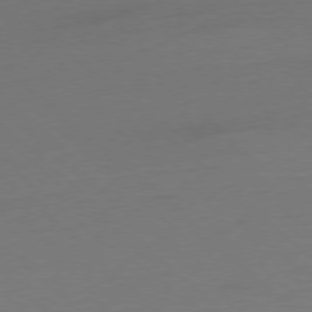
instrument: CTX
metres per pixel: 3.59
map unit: Ap
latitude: -78.2739
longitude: -57.6315
